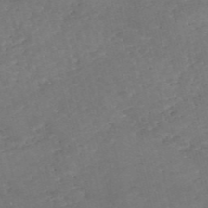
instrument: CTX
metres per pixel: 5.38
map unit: eHh
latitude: -55.2187
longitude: -90.0822
